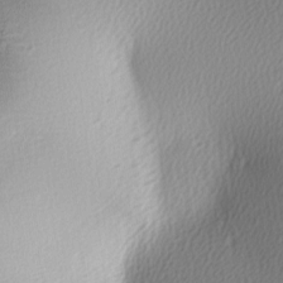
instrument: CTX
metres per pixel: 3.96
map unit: lAa
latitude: -5.8989
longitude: -122.9325
